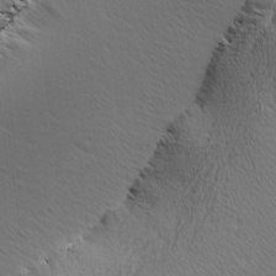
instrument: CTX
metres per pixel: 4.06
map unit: Ave
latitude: 8.4223
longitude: -106.0444
